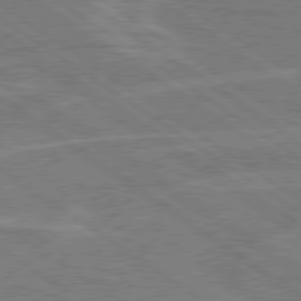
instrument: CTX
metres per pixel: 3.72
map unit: Hpe
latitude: 79.1026
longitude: -130.7814
